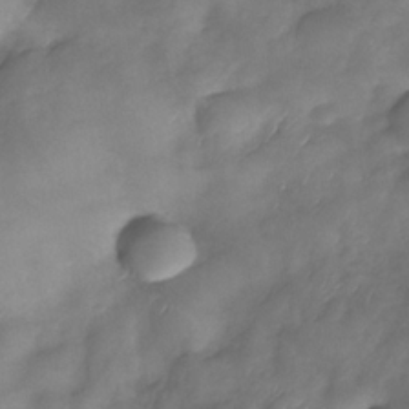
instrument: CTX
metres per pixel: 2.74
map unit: Nhe
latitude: -33.7856
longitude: -143.8395
